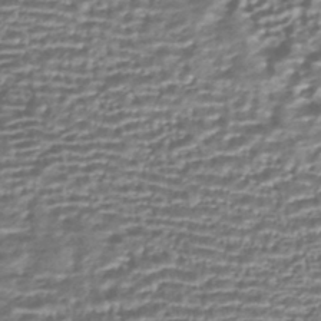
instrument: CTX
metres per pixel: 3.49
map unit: HNhu
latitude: -43.4265
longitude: 98.4062
